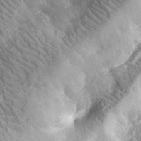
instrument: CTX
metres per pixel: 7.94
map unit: lHvf
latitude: 33.0836
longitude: -83.7260
